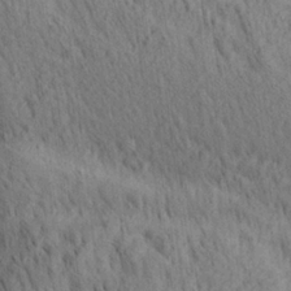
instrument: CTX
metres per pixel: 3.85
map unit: lAa
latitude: 21.5182
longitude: -138.7813
